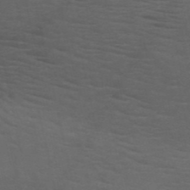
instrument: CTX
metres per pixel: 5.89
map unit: HNb
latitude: -50.9542
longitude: -43.0647
